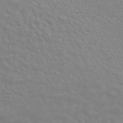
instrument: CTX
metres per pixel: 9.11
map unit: ANa
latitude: 45.1403
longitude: 26.1227
